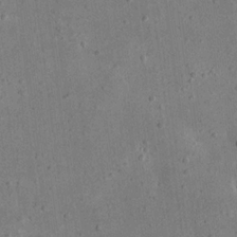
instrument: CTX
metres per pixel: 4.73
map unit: eHh
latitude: 18.5545
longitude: -71.1781
